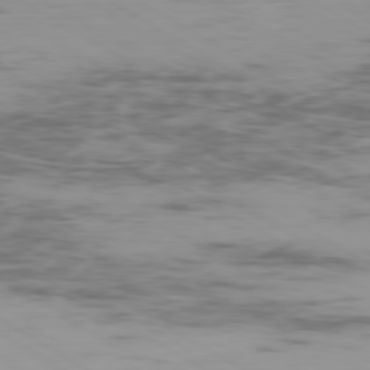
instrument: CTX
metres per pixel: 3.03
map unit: Ap
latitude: -79.8989
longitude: -103.8961
